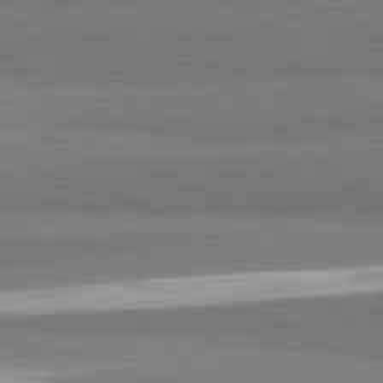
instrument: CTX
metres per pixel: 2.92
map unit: lApd
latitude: 82.2333
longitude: 162.0661
